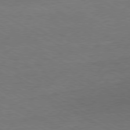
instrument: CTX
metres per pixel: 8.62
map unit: Ap
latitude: -80.4440
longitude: -86.5734
